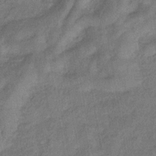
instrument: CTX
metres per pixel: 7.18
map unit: eHb
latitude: -33.2187
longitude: 73.9178
